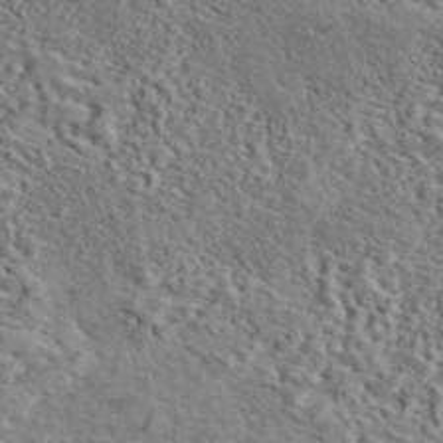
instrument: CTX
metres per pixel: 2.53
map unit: eAb
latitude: 43.3104
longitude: 114.3873
